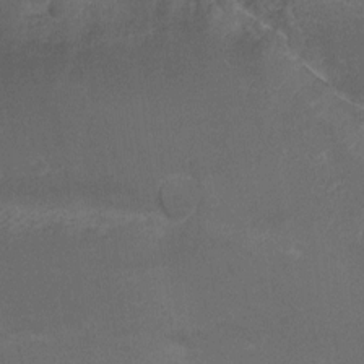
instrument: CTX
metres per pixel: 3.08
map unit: Nhu
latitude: -8.9353
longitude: -42.7057
